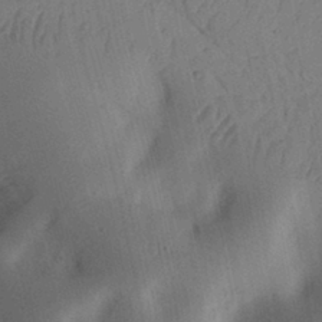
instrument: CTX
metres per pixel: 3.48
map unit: Ht
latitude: 11.9339
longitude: -74.4601
